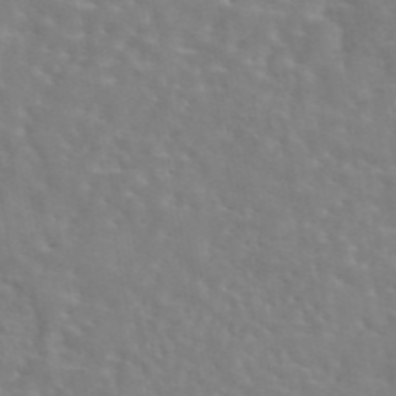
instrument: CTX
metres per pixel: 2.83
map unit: eAb
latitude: 45.0647
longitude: 117.1998
